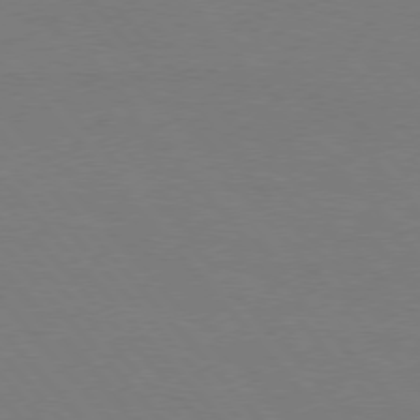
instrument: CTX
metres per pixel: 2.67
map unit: Hpe
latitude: 75.8583
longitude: -145.4993
